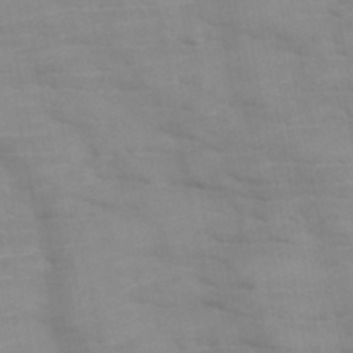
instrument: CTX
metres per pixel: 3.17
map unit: HNb
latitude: -46.5384
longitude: -47.5371
